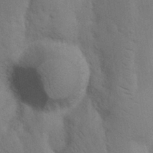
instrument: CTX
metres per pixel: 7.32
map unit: Nhu
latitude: 18.6301
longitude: -75.9717
